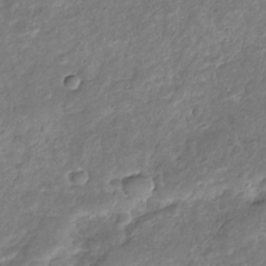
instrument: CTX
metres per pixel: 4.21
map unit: Nhu
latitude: -31.2187
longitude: -60.5923
